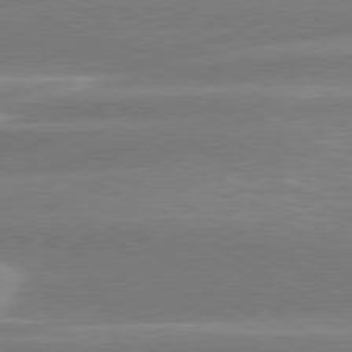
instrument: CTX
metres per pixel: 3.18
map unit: lApd
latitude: 79.4805
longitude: -114.5167
